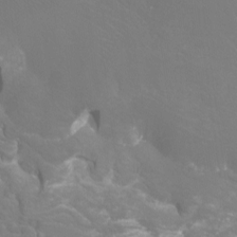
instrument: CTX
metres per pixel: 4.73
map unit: Htu
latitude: -12.3495
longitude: -71.4615
